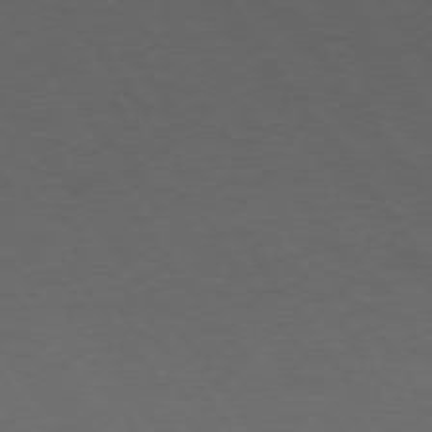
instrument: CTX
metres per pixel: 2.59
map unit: Hpe
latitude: 74.7624
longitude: -130.8002
